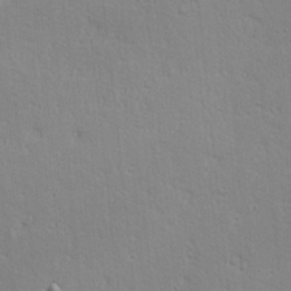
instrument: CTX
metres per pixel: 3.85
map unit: Hve
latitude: 23.5182
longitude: -97.5938
